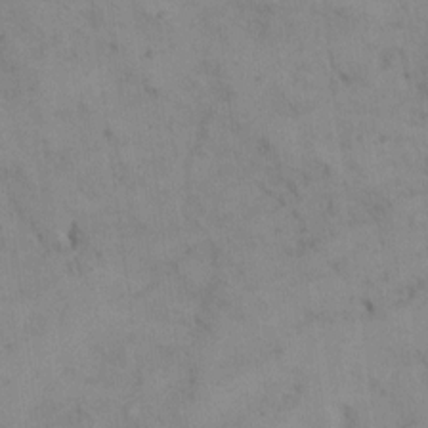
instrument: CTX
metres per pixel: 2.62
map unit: eHh
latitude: 8.2145
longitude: -63.0648
